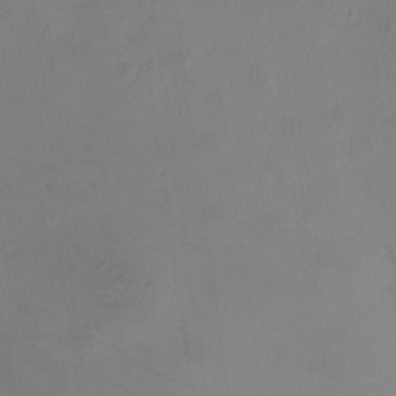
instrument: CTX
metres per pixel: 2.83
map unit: HNhu
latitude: 8.0255
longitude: 8.6896
